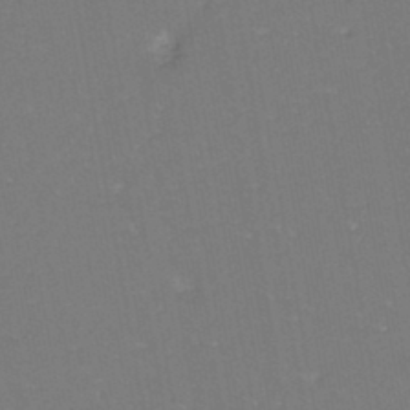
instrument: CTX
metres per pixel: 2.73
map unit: eHh
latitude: -44.7841
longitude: -28.8191
